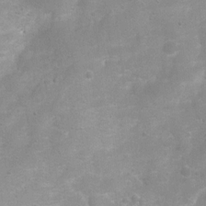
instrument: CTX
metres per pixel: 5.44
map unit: Ht
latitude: 4.8569
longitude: -21.7827
